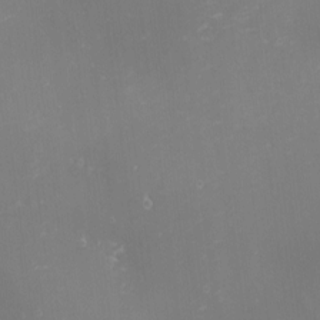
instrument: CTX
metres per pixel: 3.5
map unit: Nhu
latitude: -1.1432
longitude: -80.0255
